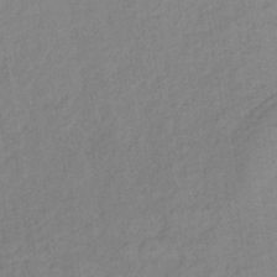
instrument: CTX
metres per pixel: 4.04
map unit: lHb
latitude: -36.8786
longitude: 72.5007
